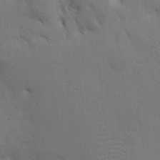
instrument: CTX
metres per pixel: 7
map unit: eHh
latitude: 2.5357
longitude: -78.4412
